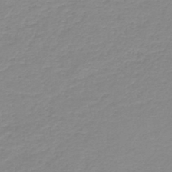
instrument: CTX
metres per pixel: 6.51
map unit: HNb
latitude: -44.6519
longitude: 53.5210
